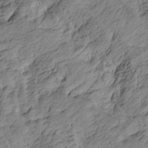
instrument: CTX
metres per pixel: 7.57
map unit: Htu
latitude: -4.8219
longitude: -176.2333
